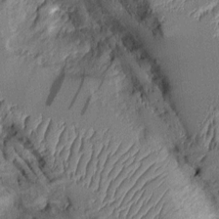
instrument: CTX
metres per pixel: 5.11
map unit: Aa
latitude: 9.2537
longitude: -128.5168
